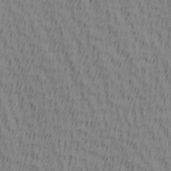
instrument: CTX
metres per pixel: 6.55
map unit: Hve
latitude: 1.7449
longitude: -124.8002
